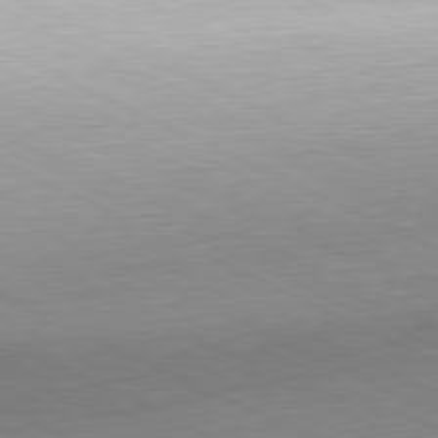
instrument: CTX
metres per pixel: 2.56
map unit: Ap
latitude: -81.2943
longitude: -69.7450
